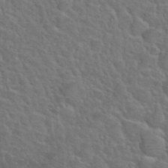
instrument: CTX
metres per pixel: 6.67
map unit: Hto
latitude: 36.1011
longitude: -50.1766
